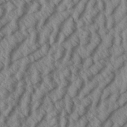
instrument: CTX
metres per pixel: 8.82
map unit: Aa
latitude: 33.7639
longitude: -139.6883
